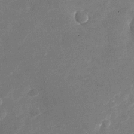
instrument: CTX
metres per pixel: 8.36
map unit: Nhu
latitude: -28.3306
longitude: -76.1955
